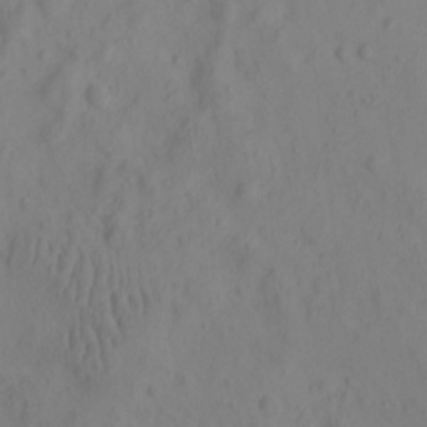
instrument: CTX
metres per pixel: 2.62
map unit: eHh
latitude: -0.3873
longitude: 16.1417
